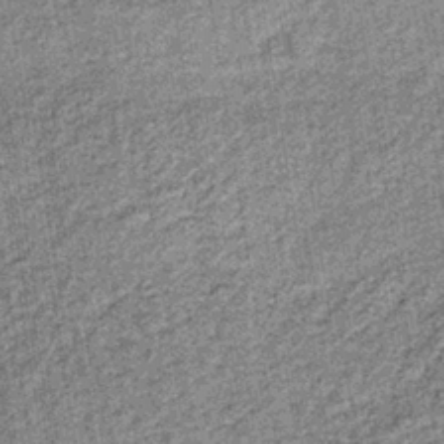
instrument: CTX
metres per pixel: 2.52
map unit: lHb
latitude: -37.6155
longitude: 64.0472
